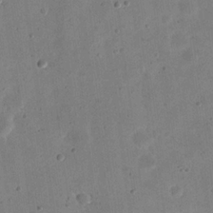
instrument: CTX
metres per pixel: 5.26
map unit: eHh
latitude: 21.3482
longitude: -69.2537
